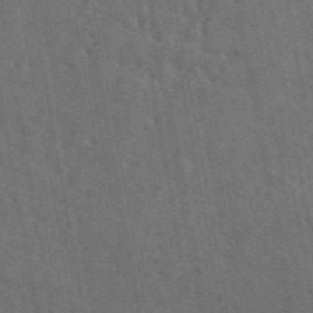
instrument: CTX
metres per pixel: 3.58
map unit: ANa
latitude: 49.7261
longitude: -80.8191
